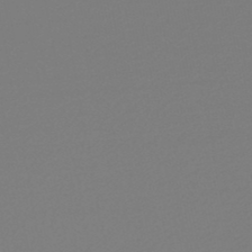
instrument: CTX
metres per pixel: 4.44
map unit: lHb
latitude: -47.1998
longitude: 66.5007
